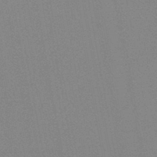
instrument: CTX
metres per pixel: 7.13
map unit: HNb
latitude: -45.5588
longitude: -40.0822
